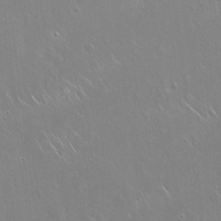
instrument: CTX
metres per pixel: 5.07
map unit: Hto
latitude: 18.3845
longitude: -56.7813
